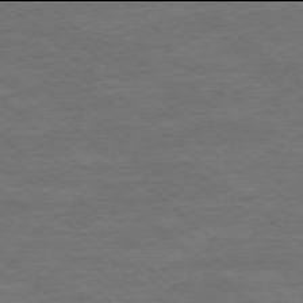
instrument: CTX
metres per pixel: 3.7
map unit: Ap
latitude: -78.0094
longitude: -93.4804
